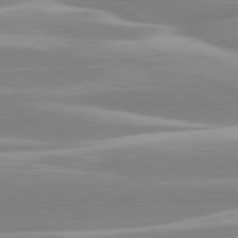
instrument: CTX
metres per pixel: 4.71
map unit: lApd
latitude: 80.4034
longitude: -128.8947
